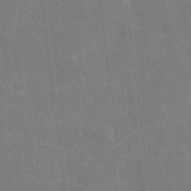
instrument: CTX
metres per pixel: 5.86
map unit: eHh
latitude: 8.6680
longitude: -71.6505
